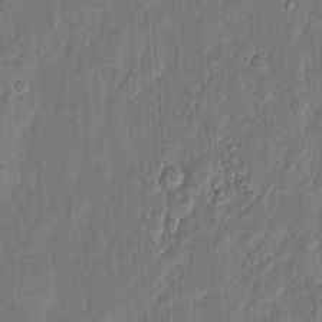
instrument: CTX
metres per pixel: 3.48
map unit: eHh
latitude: 7.5182
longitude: -73.4238
